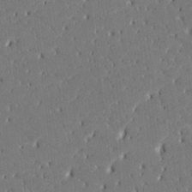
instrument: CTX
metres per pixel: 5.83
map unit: HNhu
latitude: 8.4412
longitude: -5.2159
